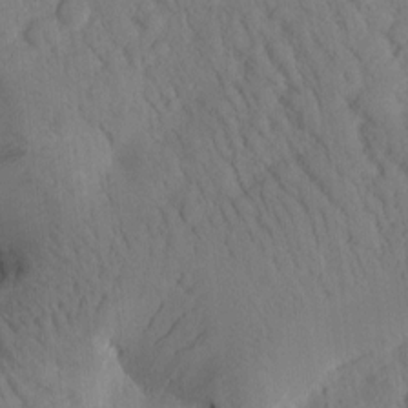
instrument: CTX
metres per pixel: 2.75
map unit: Htu
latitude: -0.4251
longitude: 173.7855
